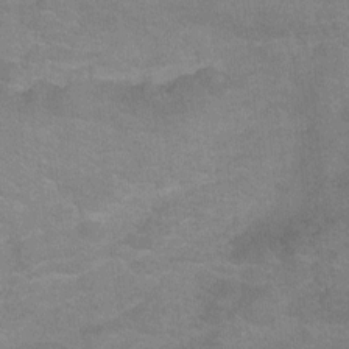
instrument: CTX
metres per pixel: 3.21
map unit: Ht
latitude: -0.3685
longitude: -33.2348
